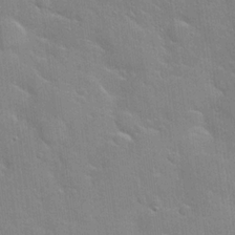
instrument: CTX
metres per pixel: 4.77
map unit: Hto
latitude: 20.5168
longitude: -52.1578
